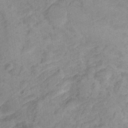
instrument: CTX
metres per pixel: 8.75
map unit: Hto
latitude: 7.1781
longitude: -36.5924
